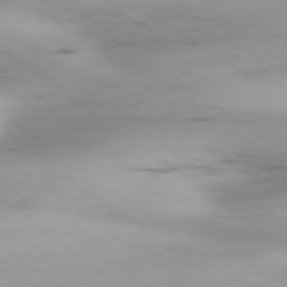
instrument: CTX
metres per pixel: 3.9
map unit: Ap
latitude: -78.9163
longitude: -73.3671
